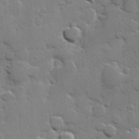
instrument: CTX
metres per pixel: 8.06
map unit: Hve
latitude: 25.6693
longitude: 148.6708
